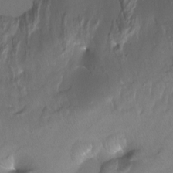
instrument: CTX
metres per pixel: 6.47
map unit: Ht
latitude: -12.1228
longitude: -45.5749
